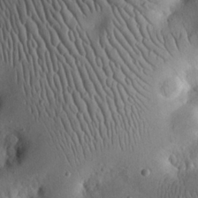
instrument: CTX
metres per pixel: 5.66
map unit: eHh
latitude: 24.0255
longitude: -66.8569
